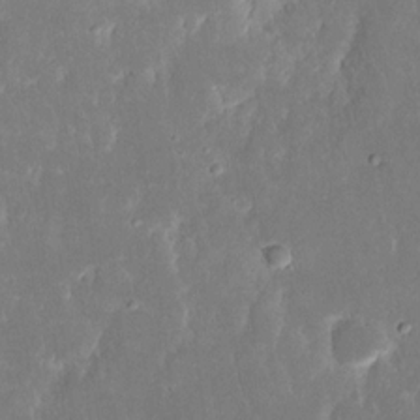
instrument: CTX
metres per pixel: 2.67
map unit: eHh
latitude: 16.4790
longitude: -72.6680
